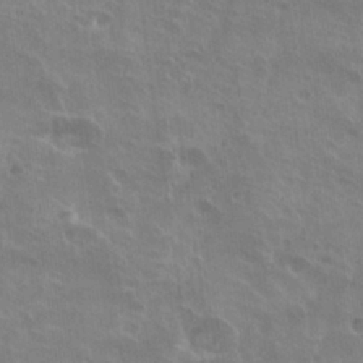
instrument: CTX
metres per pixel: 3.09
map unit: Hto
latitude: 25.1025
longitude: -39.0080
